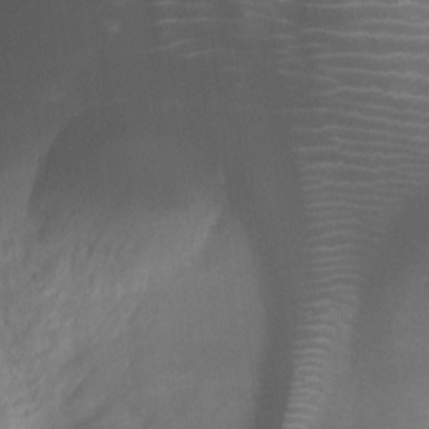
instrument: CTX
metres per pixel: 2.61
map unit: Ht
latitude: -8.6140
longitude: -21.3293
